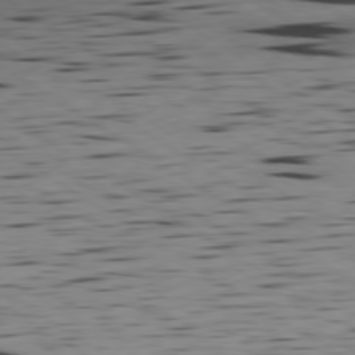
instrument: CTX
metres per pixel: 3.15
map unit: Ap
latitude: -79.9745
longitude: -101.1403
